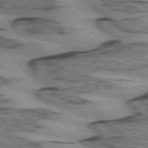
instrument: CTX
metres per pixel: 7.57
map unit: lApd
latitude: 74.8947
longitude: -78.0822
